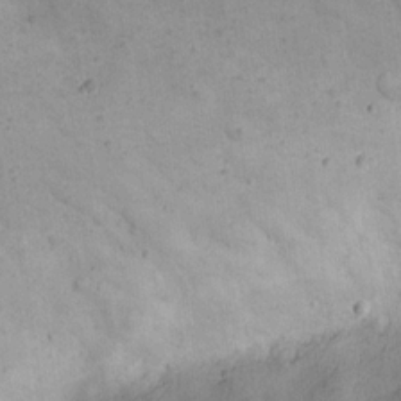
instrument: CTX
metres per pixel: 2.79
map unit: eHh
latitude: 20.5735
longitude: -64.7435
